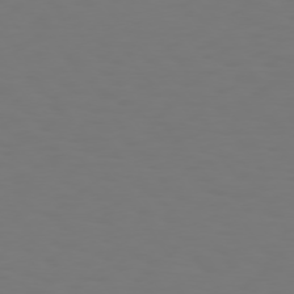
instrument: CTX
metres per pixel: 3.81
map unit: Hpe
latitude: 74.5735
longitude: -123.4615
